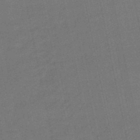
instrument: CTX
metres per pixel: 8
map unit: eHb
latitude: -49.7289
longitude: 72.6329
